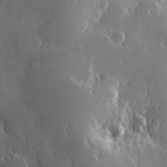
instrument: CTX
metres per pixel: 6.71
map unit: Hve
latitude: 23.1781
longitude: 146.2928
